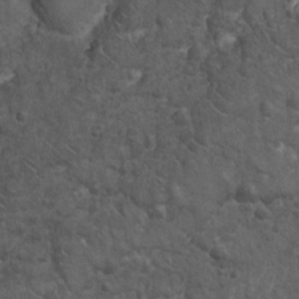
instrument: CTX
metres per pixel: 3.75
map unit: Hto
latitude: 4.3089
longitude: -31.6694
